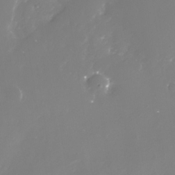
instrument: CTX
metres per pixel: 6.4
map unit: Nhe
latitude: -33.7667
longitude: -88.4790
